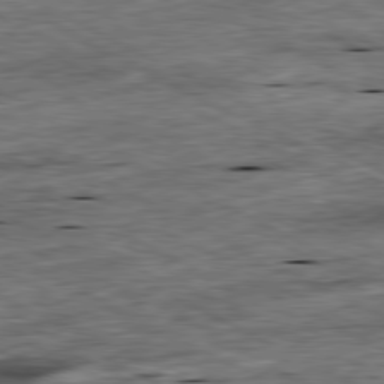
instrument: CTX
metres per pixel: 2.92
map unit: Ap
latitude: -80.9731
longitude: -88.6869
